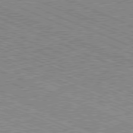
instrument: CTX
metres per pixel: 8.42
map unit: Hpe
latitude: -81.6344
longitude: 20.0661
